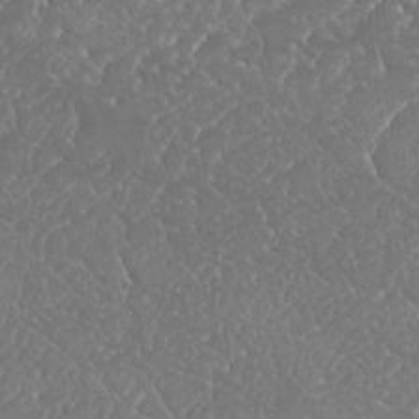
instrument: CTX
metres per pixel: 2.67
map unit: Nhu
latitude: 25.2725
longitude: -60.6112
